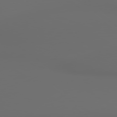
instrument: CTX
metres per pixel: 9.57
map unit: lApd
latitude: 79.9339
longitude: 164.6519
